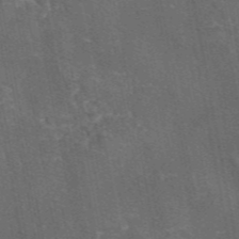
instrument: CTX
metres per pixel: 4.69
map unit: eAb
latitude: 46.0255
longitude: 108.6896
